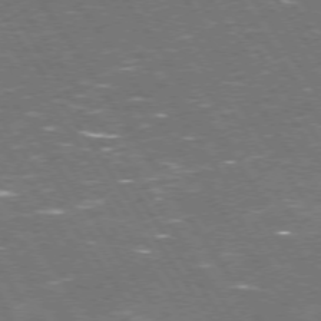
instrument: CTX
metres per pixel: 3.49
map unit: Hpe
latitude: 72.0255
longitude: -124.1200
